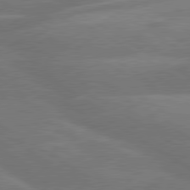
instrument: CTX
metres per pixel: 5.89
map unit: lApd
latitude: 79.9528
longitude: -123.1970
